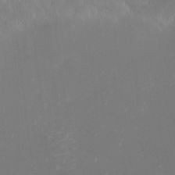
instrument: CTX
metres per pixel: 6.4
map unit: eHh
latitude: -2.4440
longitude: -84.1200
